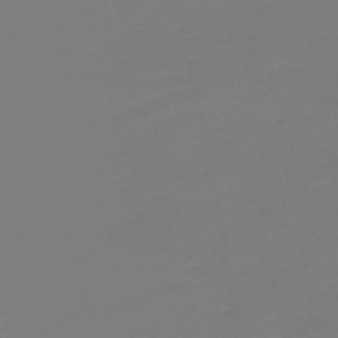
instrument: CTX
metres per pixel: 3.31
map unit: lHb
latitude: -49.8612
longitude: 82.1606
